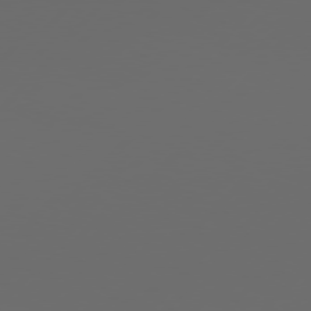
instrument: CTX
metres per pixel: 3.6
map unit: Hpe
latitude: 76.6490
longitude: -139.1781
